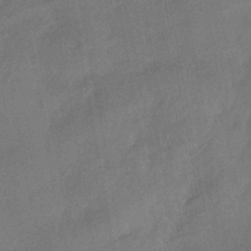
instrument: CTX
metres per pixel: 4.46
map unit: HNhu
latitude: -43.5966
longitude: 92.1606
